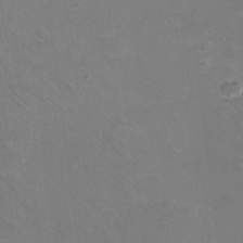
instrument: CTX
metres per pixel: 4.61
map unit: eHh
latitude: -10.7085
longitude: -65.0269
